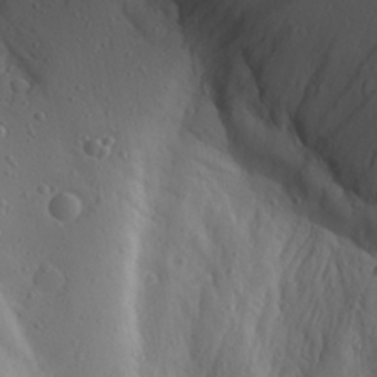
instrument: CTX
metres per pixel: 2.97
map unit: Ave
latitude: 23.3104
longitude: -135.3859
